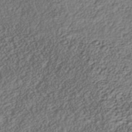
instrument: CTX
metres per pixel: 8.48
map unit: Nhe
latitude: -41.4076
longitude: -111.6127
